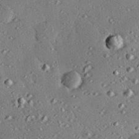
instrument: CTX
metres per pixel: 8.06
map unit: eHh
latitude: 22.3845
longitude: -89.8962
